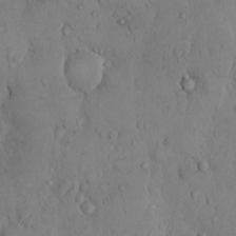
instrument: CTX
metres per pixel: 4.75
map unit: Hto
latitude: 10.1200
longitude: -57.7827
